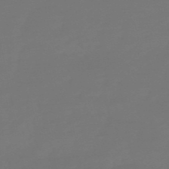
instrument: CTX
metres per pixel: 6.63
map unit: eHb
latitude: -50.5196
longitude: 78.8975
